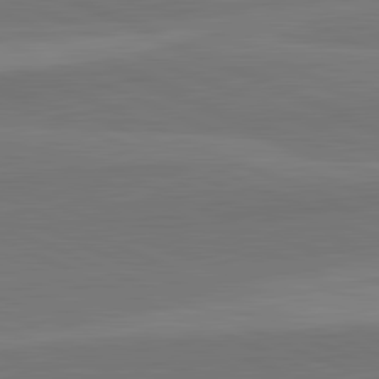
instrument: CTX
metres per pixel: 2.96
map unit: lApd
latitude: 82.4978
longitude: 157.9367
